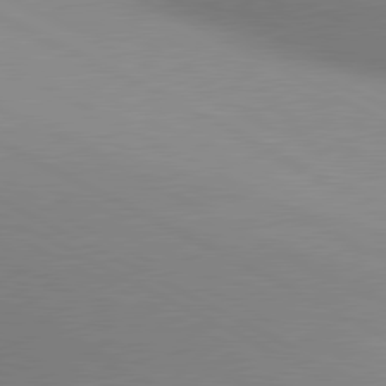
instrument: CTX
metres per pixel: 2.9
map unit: lApd
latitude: 80.6868
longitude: 134.6518
